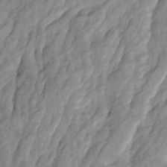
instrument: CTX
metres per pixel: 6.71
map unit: Ave
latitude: 14.8002
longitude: -136.2145
